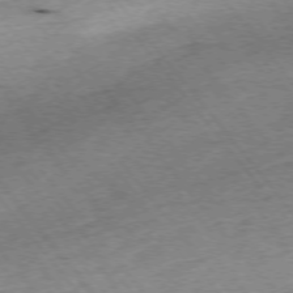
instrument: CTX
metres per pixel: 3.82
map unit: Hpe
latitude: -75.5777
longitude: -17.2915
